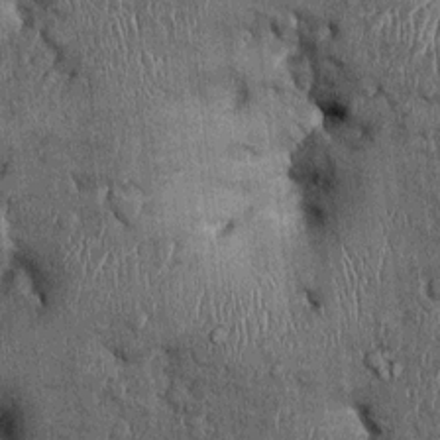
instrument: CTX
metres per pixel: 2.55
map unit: Ht
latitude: -0.1606
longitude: -13.3482
